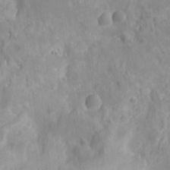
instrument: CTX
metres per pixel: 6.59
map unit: Ht
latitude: -12.3306
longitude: -24.9135
